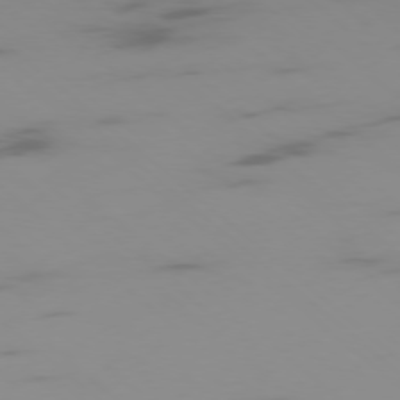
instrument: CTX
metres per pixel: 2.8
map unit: Ap
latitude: -77.1620
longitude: -67.1970
